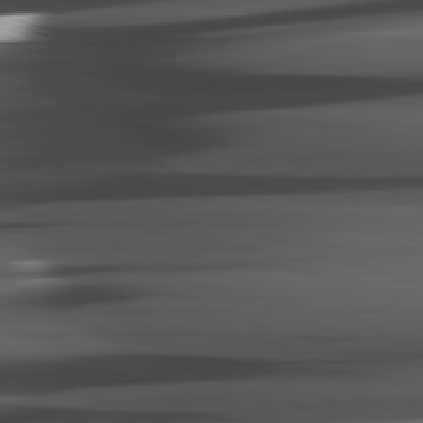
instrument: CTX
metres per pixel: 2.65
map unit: lApd
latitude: 82.3278
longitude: -144.4979
